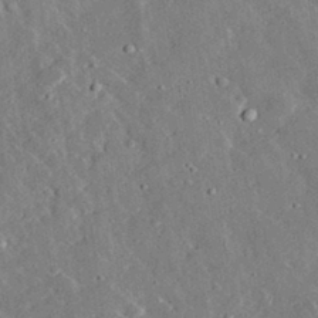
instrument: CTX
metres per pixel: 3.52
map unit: lHvf
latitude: 32.4979
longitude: -84.1389
